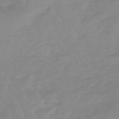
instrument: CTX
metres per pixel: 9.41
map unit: lHb
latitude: -48.0283
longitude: 76.6896
